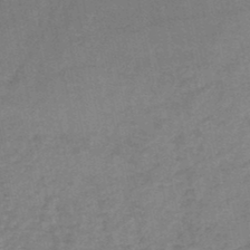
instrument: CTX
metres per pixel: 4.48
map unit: HNb
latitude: -45.7667
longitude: -36.1011
